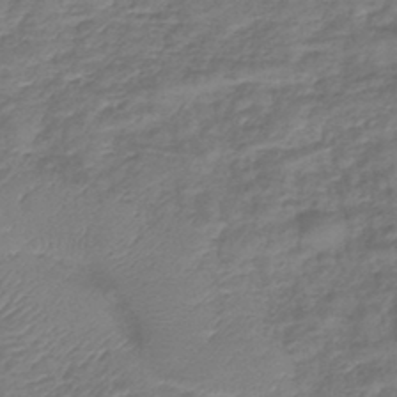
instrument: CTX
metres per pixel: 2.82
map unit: lHb
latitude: -42.6329
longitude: 78.9919
